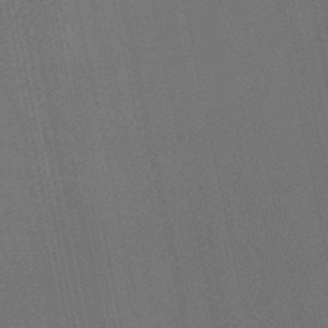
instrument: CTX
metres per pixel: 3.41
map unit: lHb
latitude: -48.7841
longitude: 68.9163
